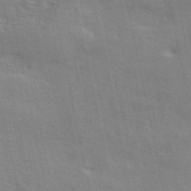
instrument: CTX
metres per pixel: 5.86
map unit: ANa
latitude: 49.1214
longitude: -79.0648
